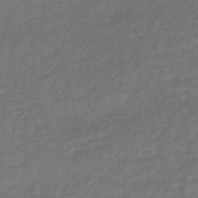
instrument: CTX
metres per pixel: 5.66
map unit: lHb
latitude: -42.1416
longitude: 72.1039
